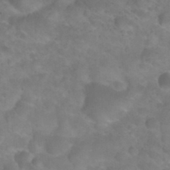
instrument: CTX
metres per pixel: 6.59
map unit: Nhu
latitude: 26.9892
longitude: -54.9136
